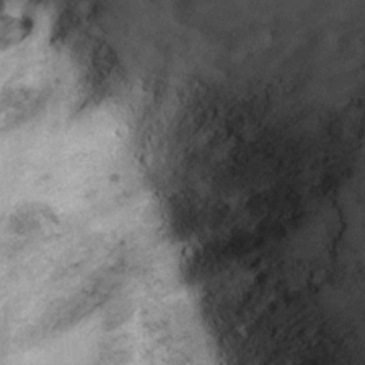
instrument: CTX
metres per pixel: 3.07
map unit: Ht
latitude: 8.7813
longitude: -36.0255
